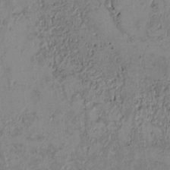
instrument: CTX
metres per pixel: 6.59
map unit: Htu
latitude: 3.0080
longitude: 148.4251
